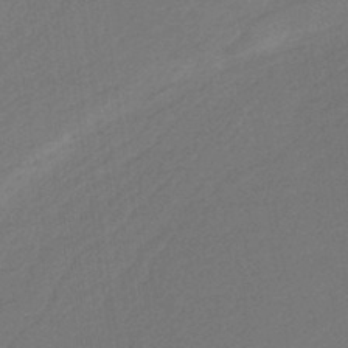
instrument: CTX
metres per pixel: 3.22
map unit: HNb
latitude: -36.9352
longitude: 58.0472
